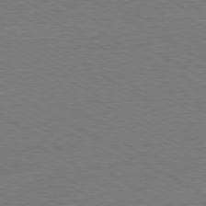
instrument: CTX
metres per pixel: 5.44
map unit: Ap
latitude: -79.6533
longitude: -82.6679
